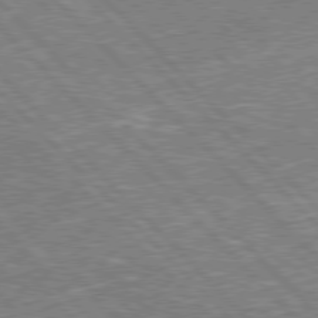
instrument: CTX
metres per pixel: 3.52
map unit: Hpe
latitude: 77.2537
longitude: -135.8583
